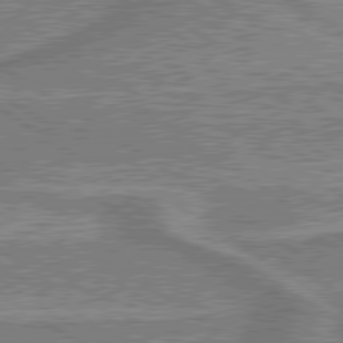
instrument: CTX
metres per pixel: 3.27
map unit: lApd
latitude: 79.6316
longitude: 174.8785
